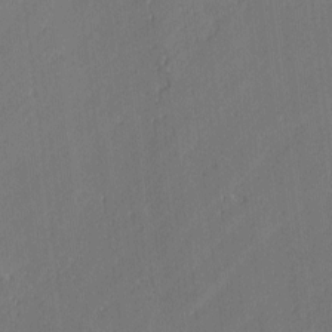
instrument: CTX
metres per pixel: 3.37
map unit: lAvf
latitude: -0.1039
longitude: -108.1766
